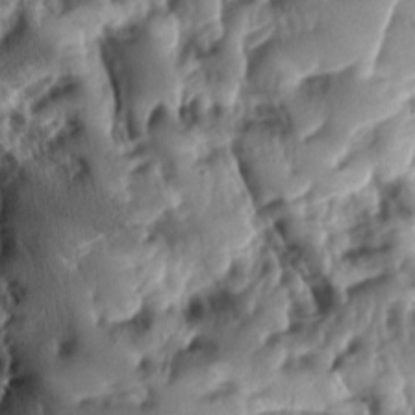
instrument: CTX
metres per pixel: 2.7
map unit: lAa
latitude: -7.6911
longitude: -126.7057
